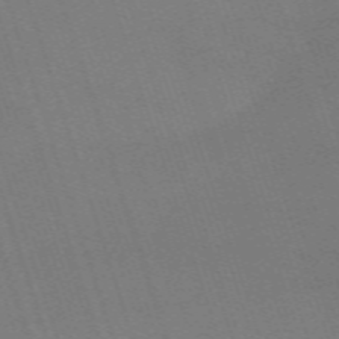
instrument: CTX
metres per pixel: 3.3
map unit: eHh
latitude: -63.5210
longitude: 51.2376
